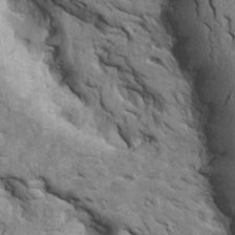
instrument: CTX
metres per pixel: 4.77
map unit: Htu
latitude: -3.1809
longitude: 149.6344
